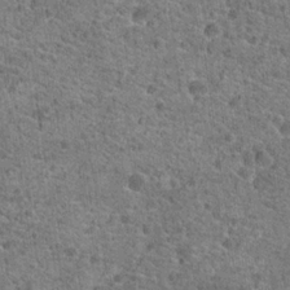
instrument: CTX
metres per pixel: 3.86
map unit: Hto
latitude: 19.8772
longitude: -42.5924
